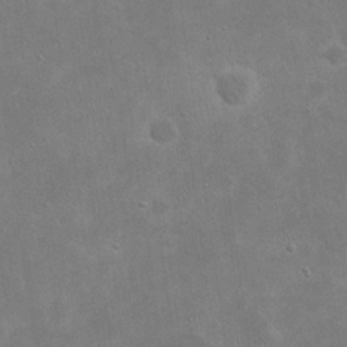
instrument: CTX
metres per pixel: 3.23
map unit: eHh
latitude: 20.5735
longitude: -69.5182
